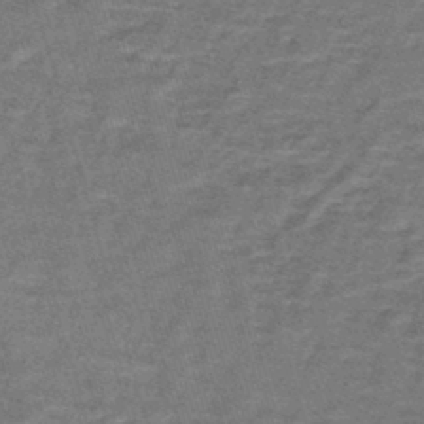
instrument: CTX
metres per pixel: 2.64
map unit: lHb
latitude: -43.2564
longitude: 55.5021
